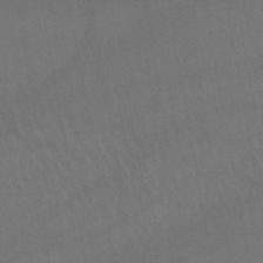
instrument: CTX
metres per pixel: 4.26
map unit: lHb
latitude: -45.9556
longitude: 77.2376
